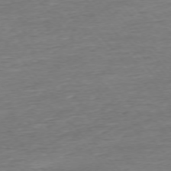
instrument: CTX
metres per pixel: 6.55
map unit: Ap
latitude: -75.3699
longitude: -93.2348
